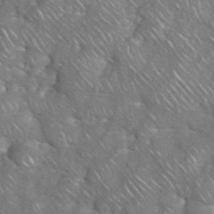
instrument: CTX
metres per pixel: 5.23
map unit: eHh
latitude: 38.3845
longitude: -58.9892
